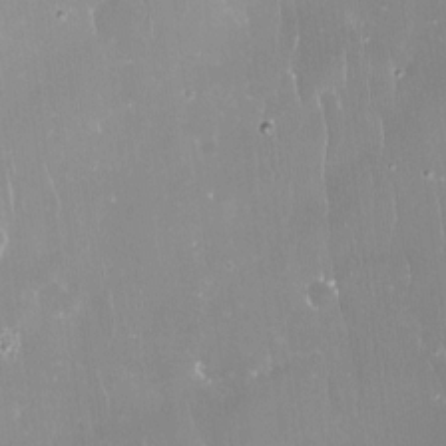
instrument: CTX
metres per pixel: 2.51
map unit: Nve
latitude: -17.8990
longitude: -59.6505
